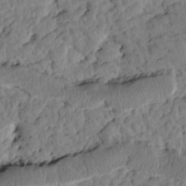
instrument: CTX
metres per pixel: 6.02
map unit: Htu
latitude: 1.3103
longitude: 177.0675
